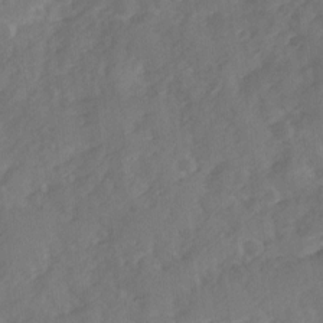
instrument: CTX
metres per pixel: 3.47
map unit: Ave
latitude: 11.9906
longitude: -102.6679
